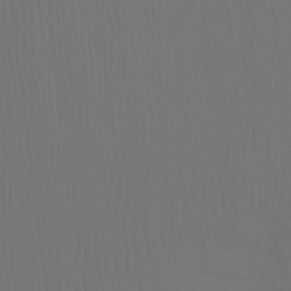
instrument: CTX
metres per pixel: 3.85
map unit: Ht
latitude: -7.9178
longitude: -31.2348
